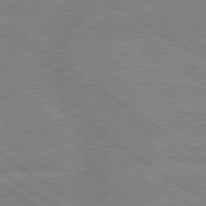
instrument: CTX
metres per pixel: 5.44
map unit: lApd
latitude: 79.3860
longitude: -132.1578
